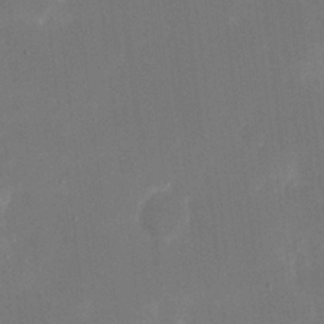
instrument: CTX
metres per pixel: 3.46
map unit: eHh
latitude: 20.0255
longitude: -69.0270
